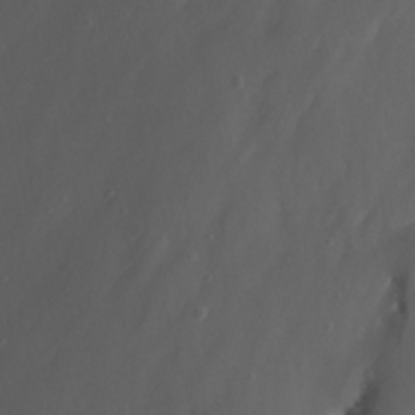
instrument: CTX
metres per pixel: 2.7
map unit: Nhu
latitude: -13.0675
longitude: -65.0648
